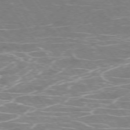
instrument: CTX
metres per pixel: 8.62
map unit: Ap
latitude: -75.2187
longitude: -70.2333
